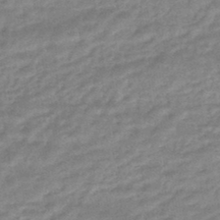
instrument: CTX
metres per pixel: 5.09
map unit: HNhu
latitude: -46.1417
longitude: 90.8786
